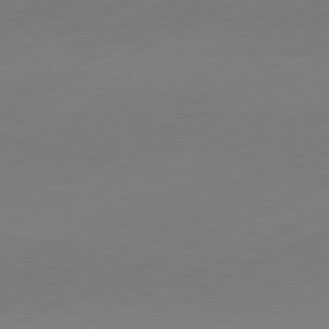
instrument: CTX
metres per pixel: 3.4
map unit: Hpe
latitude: -81.8234
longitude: 13.4077
